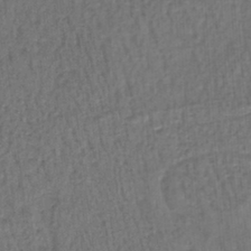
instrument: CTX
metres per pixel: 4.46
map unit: HNb
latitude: -35.8989
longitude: 57.5210
